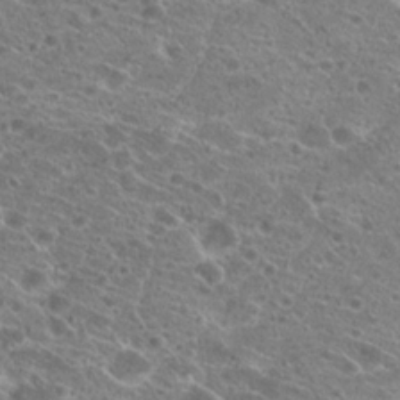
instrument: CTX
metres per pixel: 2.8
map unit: Hto
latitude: 21.1970
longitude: -41.4993
